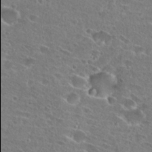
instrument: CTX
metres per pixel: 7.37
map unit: Hto
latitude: 26.1578
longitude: -45.9906
